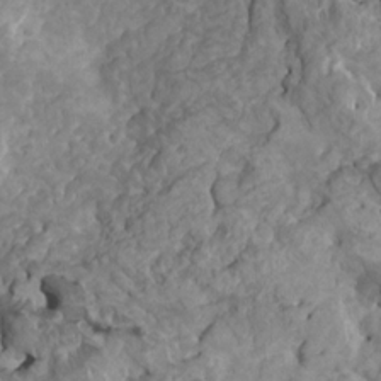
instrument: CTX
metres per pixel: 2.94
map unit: HNhu
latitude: 6.8569
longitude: -1.2159
